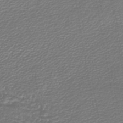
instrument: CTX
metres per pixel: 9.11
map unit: lHb
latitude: -45.2376
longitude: 60.8786
